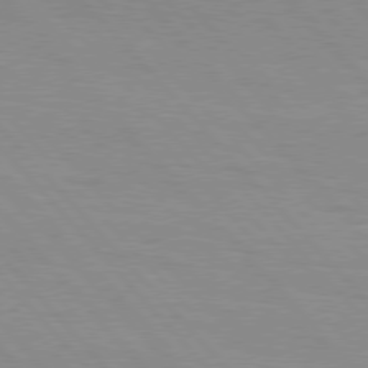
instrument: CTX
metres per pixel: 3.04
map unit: Hpe
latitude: 76.5545
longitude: -153.9339
